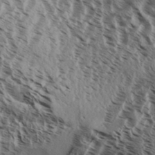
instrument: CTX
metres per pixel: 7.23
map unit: Aa
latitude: 32.7057
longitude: -138.1578
